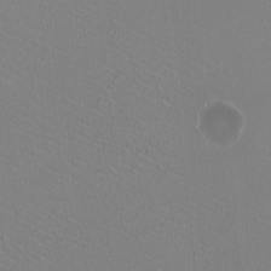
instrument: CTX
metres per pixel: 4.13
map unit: HNhu
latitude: -0.6519
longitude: -0.9513
